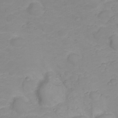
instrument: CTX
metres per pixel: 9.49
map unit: Nhu
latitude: 23.4237
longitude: -60.8569
